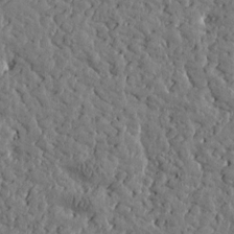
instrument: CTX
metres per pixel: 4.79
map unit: Htu
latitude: 0.2522
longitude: -178.8569
